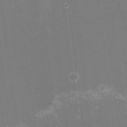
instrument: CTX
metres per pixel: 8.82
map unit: HNhu
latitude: -1.8045
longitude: -5.4426
